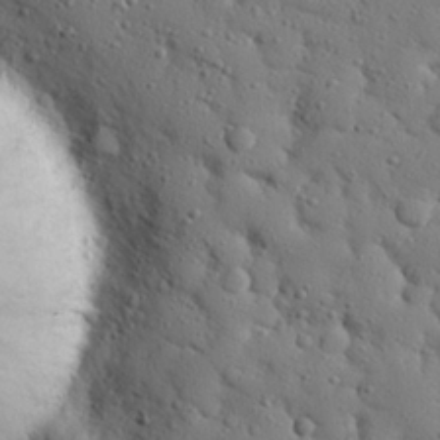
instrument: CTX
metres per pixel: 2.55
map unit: eHh
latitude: 26.9136
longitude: -78.1011
